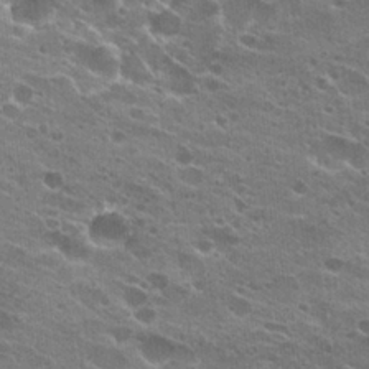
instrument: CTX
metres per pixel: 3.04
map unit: Hto
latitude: 23.4426
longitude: -42.2145
